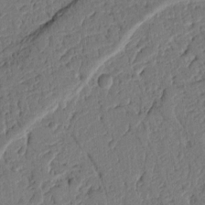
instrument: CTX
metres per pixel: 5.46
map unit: Ht
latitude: 9.6694
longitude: -78.1011
